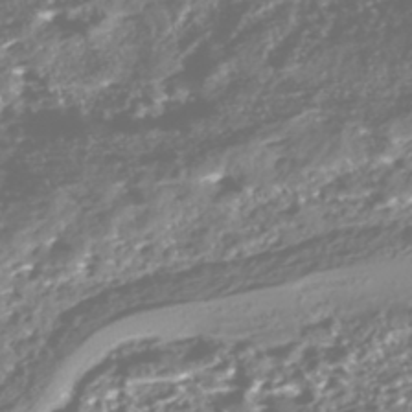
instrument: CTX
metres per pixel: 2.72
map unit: Nhe
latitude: -45.8045
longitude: 151.6344
